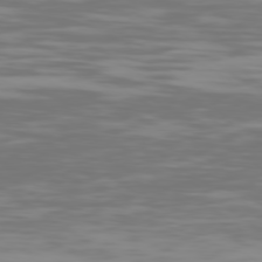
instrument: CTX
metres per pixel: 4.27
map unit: Ap
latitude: -79.4832
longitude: -102.9136
